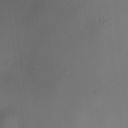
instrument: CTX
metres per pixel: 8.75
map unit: HNhu
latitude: 9.1781
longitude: 14.1795
